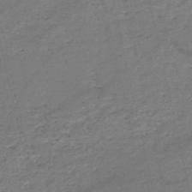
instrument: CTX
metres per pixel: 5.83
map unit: HNb
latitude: -50.9542
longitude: -40.7813
